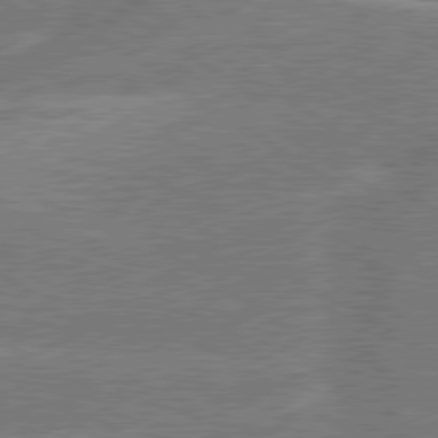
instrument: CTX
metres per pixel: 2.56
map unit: lApd
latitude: 79.6316
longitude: -145.5182
